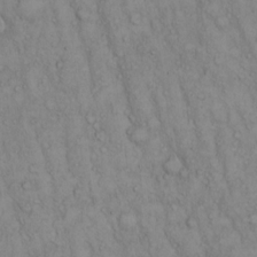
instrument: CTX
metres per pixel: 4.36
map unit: Hto
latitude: 13.2348
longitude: -57.8016
